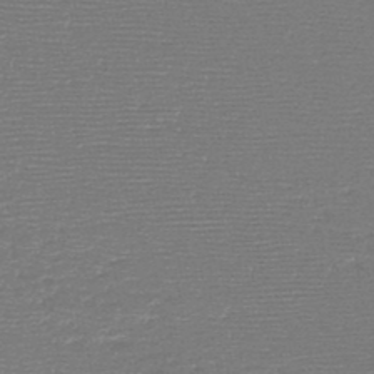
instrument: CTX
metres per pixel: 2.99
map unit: HNb
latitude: -48.0850
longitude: -41.5371
